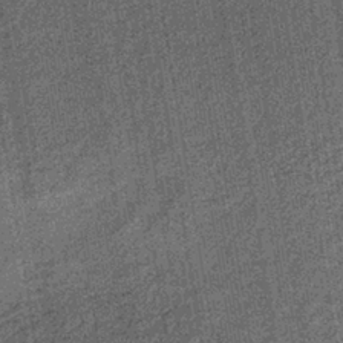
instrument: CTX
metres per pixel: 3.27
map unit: lHb
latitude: -37.9745
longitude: 64.4062
